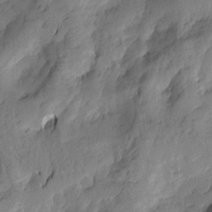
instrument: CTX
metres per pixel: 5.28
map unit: Htu
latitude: -2.2550
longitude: -176.5168
